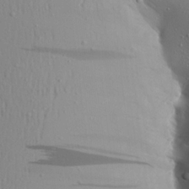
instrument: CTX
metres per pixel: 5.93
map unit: Aa
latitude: 19.5182
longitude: -147.8395
